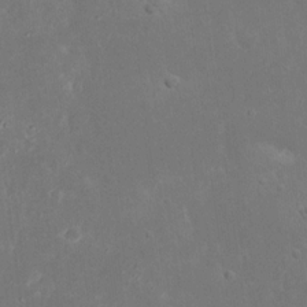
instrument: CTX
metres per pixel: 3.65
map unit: eHh
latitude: 16.5168
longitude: -72.5546
